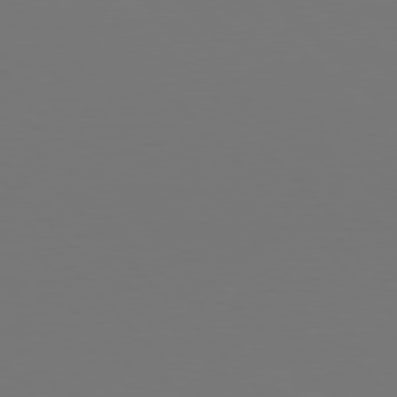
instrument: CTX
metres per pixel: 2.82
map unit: Hpe
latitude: 77.2915
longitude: -170.4601
